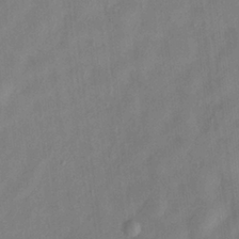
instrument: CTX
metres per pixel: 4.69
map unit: HNhu
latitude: 0.2333
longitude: -4.5735
